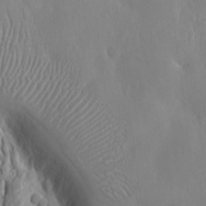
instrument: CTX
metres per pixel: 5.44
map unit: eHh
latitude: 13.1592
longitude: -71.6127
